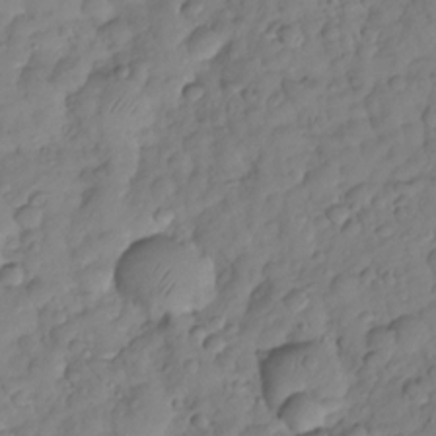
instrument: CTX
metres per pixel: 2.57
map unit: HNhu
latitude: -24.7652
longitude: 49.2565
